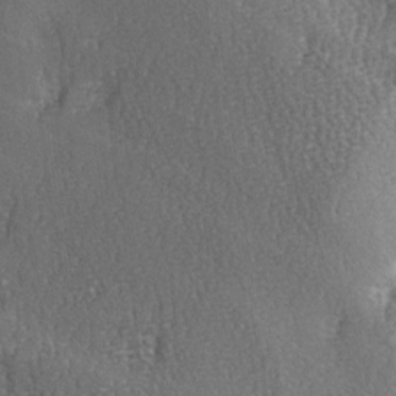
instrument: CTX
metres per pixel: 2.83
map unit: Ave
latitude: -5.9745
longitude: -120.4790
